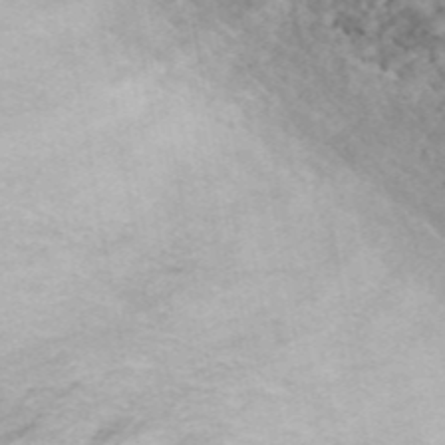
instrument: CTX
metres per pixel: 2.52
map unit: ANa
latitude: 45.8772
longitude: 24.5385
